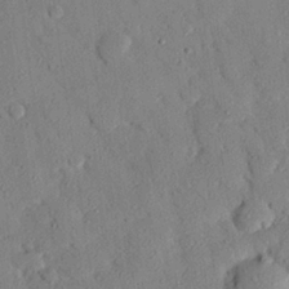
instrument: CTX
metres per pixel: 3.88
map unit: eHh
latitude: 26.3278
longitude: -79.0459
